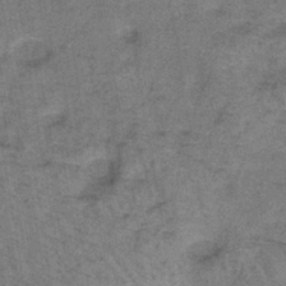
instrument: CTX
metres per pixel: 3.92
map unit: lHb
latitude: -40.4629
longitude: 57.5210
